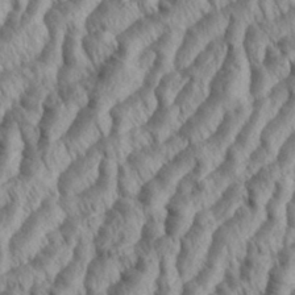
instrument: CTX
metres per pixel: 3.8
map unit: eHh
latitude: 35.5938
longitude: -138.1767
